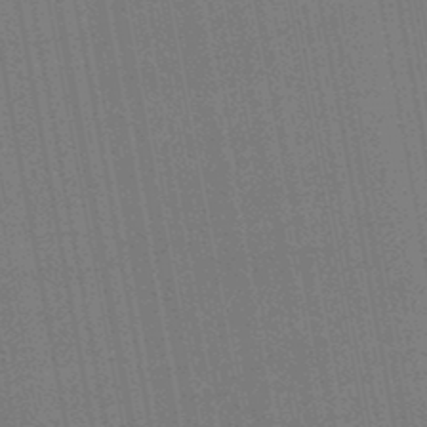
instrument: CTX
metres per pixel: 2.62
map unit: lHb
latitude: -47.3320
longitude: 66.7652
